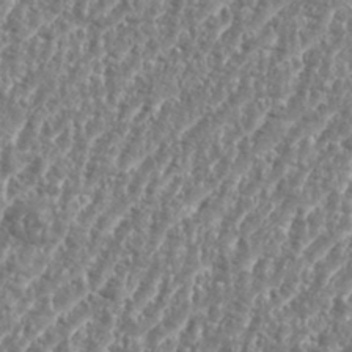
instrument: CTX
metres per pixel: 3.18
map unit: eHh
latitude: 35.2726
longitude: -134.8758
